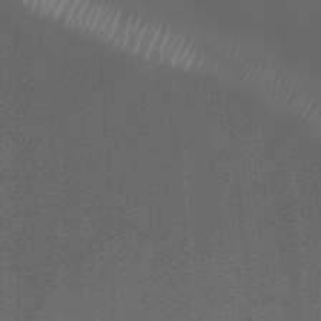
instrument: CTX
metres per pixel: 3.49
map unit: Nhu
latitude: 28.0255
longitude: -61.6127
